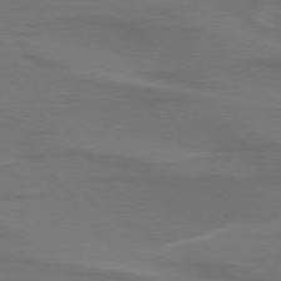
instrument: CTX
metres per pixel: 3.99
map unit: lApd
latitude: 75.1592
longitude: -62.6680
